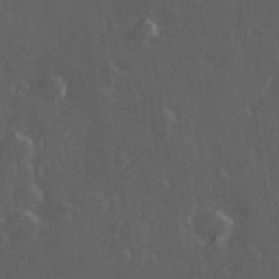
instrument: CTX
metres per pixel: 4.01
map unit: Hve
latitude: 27.0648
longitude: 146.8030
